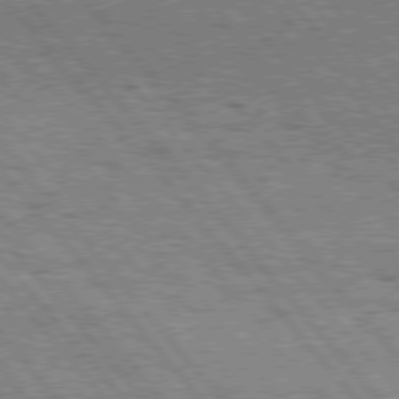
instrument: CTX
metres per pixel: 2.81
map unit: Hpe
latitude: 76.2144
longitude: -137.3482
